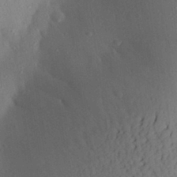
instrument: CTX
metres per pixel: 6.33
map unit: Aa
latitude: 27.7828
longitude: -146.6491
